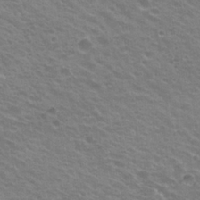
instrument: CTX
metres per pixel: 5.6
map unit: Hto
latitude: 22.1389
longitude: -31.1215
